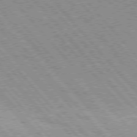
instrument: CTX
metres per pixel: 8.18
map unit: Hpe
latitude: 75.9150
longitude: -150.6679
